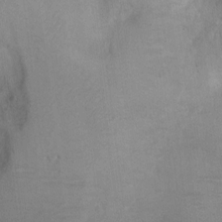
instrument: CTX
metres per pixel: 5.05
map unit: Ht
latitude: -1.9179
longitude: -15.9717
